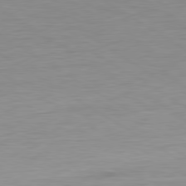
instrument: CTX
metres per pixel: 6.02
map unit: Ap
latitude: -80.8030
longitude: -79.9339
